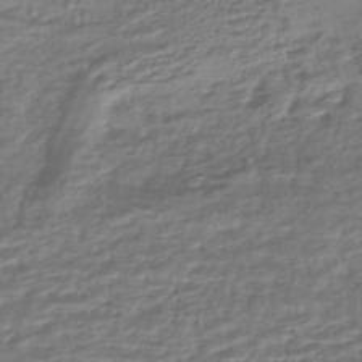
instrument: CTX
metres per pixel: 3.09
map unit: HNhu
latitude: -45.3132
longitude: 96.9164
